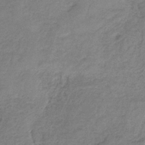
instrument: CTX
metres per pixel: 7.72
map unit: HNb
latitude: -33.5399
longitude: 56.5196
